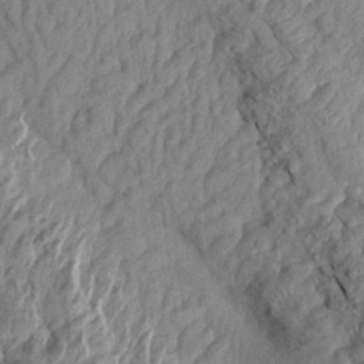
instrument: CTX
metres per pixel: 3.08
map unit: Aa
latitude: 18.1577
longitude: -146.1389
